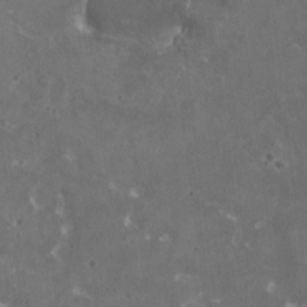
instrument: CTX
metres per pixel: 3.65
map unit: HNhu
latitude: 0.7246
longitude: 6.9541
